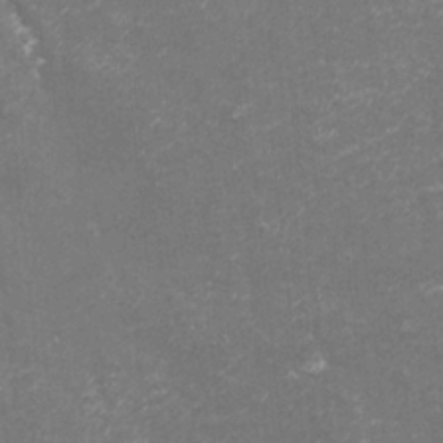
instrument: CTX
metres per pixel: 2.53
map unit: eHh
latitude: -3.4832
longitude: -75.3104
